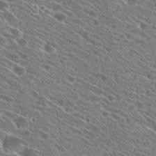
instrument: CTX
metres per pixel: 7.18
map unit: Hto
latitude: 28.4979
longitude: -45.1025
